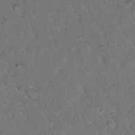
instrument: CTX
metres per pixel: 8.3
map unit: Ht
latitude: 15.4994
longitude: -37.7639
